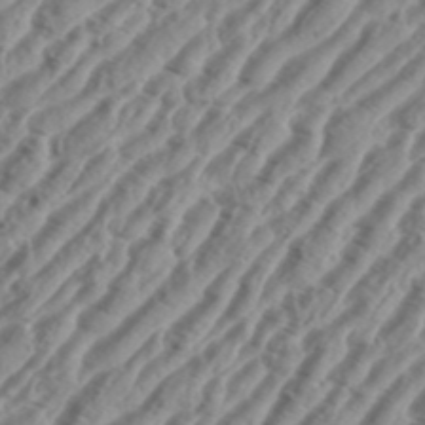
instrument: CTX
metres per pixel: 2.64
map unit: eHh
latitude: 36.4601
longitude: -135.1025
